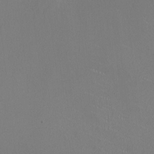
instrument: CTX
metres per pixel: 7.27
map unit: HNhu
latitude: -0.1417
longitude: -1.8961
